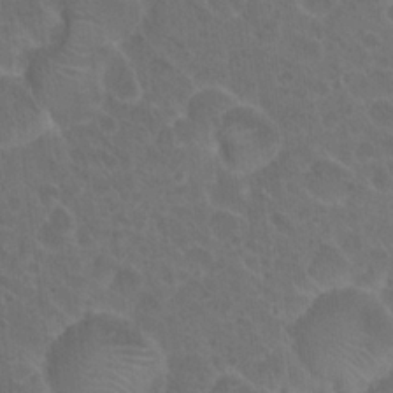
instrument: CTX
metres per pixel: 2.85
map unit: Hto
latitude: 19.1025
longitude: -40.1766
